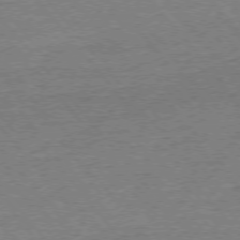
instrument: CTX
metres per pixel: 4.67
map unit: Ap
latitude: -76.5952
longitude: -96.4979
